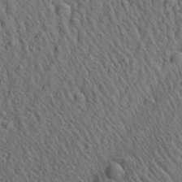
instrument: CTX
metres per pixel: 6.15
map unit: Aa
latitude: 26.9892
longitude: -141.4615
